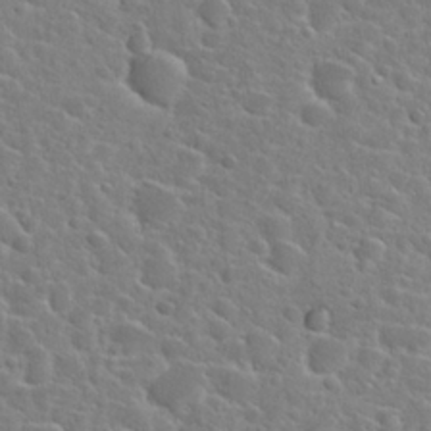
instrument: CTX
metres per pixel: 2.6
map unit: Hto
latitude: 24.5923
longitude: -46.5546
